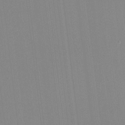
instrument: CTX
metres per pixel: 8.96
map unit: HNhu
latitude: -1.6533
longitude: -6.2900
